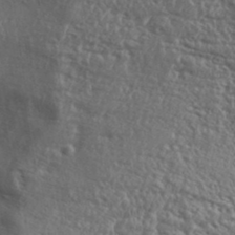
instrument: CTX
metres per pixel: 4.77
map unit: Aa
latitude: 32.2523
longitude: -134.2144
